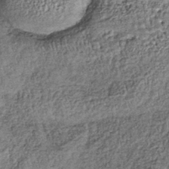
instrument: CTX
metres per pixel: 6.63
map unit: lHb
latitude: -38.9352
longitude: 65.4833
